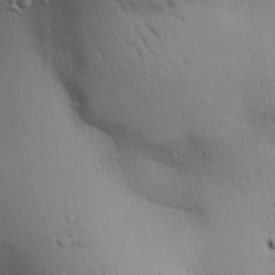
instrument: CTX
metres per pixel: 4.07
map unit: Aa
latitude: 31.0081
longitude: -144.8569
